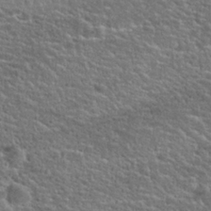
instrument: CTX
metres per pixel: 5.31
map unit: Hto
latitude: 25.2914
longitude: -50.4412
